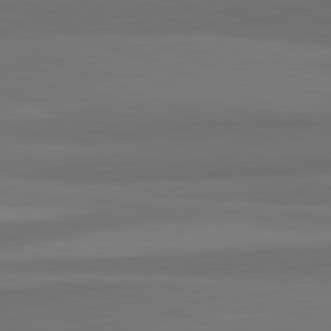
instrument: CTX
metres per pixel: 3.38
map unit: lApd
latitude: 82.3467
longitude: 156.9353
